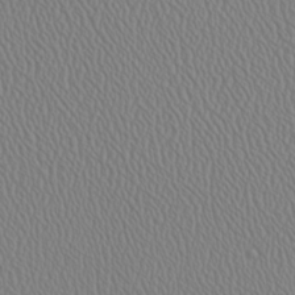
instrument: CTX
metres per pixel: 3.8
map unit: Ave
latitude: 23.8961
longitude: -135.4804
